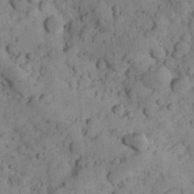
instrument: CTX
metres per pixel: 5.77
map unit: Hve
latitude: 24.5923
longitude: 147.5588
